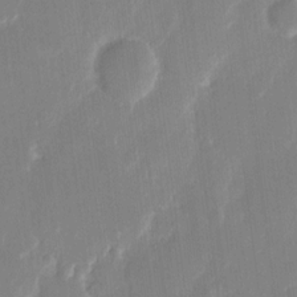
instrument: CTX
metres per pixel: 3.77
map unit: eHh
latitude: 13.0459
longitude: -70.7246
